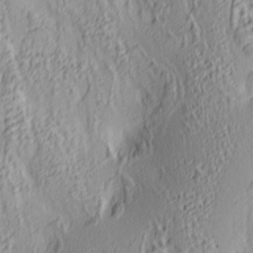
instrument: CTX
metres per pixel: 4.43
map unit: Ave
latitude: 4.0444
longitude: -113.7449
